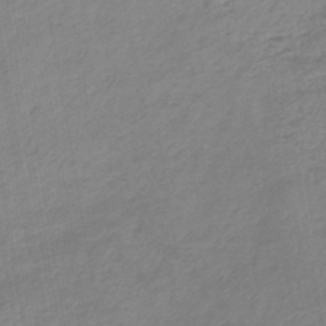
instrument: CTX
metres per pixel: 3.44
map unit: lHb
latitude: -45.1053
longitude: 71.6911
